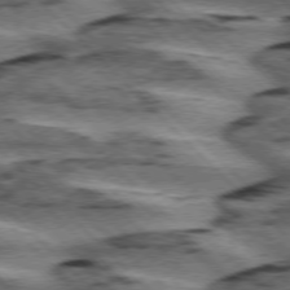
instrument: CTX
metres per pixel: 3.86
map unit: lApd
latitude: 75.9528
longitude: -79.4427
